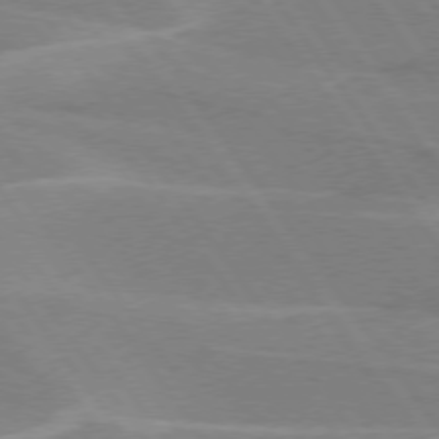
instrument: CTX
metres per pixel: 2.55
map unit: lApd
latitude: 74.8002
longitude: -66.9891
